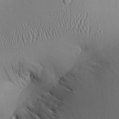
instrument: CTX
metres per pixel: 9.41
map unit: Aa
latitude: 25.9717
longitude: -135.9150
